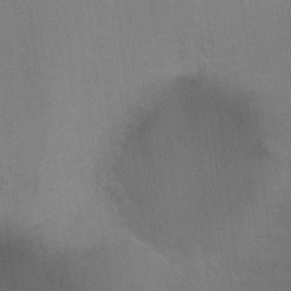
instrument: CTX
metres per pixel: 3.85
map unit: Ht
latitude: -4.2928
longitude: -17.4615
